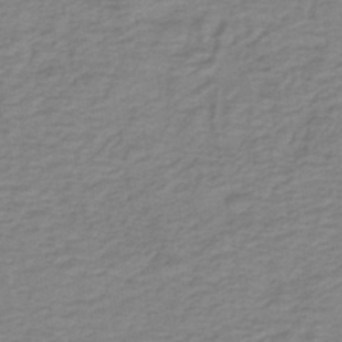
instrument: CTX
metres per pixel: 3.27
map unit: lHb
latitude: -41.4454
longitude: 52.9352
